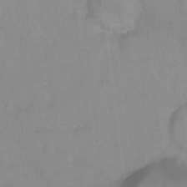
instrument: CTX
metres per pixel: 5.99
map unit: Ht
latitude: -8.6518
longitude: -35.3670
